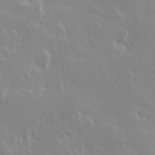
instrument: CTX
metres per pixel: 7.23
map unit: Hve
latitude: 24.0633
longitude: 145.6344
